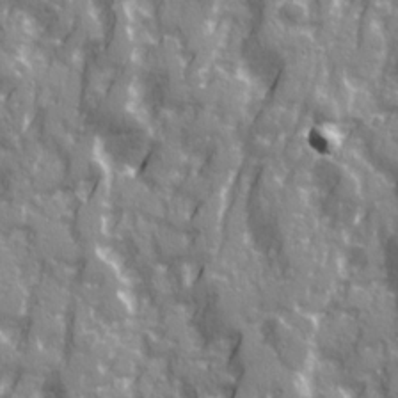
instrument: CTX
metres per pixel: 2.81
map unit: Ave
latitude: 20.8002
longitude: -132.9136
